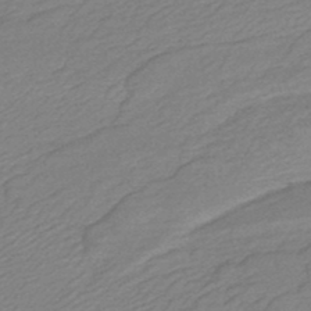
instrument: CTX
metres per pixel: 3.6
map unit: HNb
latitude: -47.9178
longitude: 60.2362
